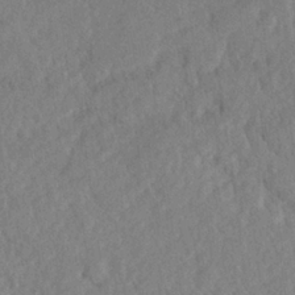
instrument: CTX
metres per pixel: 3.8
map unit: Hve
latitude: 24.3278
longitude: 143.8989
